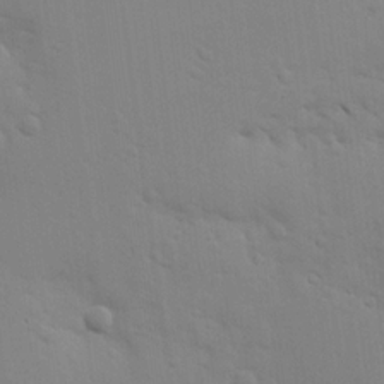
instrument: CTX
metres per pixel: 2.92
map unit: lHvf
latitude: 14.0822
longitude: 179.2376
